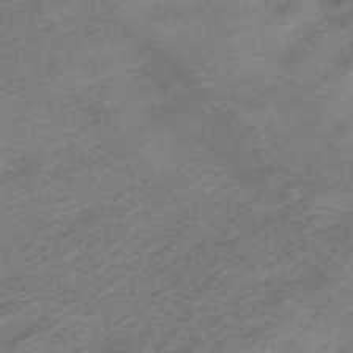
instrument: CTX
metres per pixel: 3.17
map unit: HNhu
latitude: -41.0486
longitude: 104.1794
